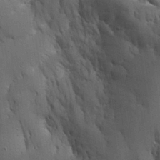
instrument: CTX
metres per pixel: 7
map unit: Aa
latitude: 26.1956
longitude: -127.8583
